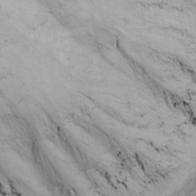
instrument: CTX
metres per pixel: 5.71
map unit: Nhu
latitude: -8.4251
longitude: -66.5167
